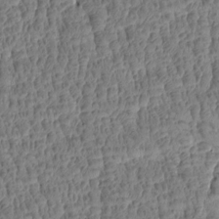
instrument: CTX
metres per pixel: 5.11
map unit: Htu
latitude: -4.3873
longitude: 177.1620
